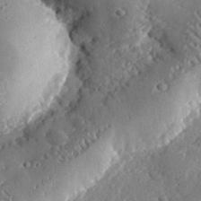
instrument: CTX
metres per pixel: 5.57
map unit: lHvf
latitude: 32.3845
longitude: -84.9892
